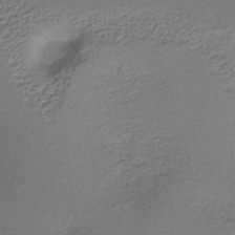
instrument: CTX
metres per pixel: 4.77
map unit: lHb
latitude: -35.2376
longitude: 62.6140
